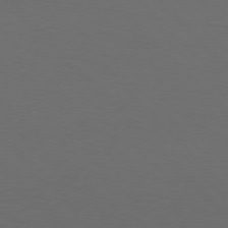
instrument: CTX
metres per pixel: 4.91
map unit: Hpe
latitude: 77.1970
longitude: -167.1781
